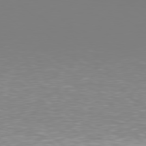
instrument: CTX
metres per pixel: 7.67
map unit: Hpe
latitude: 78.3279
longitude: -134.7057
